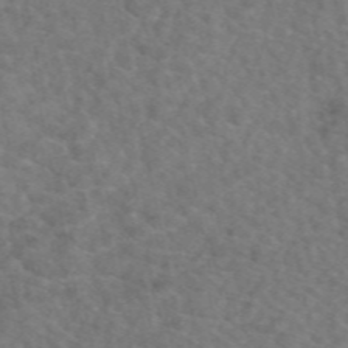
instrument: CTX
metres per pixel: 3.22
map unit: eAb
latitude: 49.2915
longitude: 111.0864
